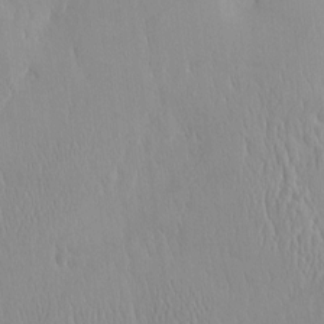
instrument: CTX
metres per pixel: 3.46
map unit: eHh
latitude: -4.4440
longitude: 15.0298
